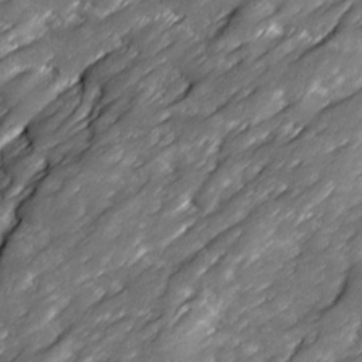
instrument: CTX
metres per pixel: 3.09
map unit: Ave
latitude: 16.9136
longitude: -136.0633
